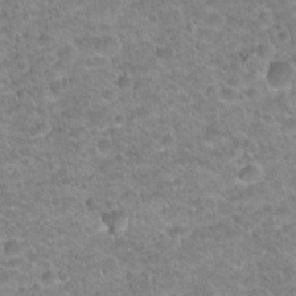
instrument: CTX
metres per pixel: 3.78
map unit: Hto
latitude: 21.2915
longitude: -49.4615
